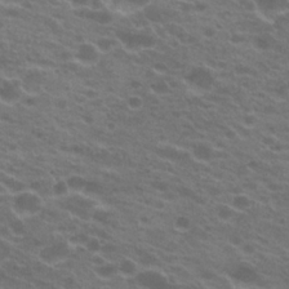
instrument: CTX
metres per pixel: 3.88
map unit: Hto
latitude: 22.4034
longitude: -37.2537
